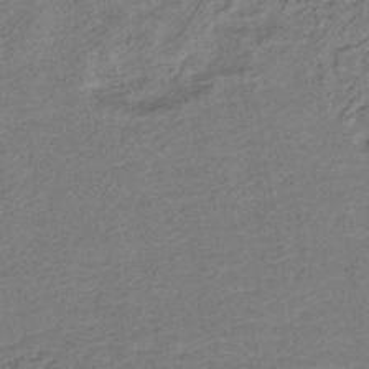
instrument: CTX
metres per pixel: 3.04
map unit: lHb
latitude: -42.6518
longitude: 78.5762
